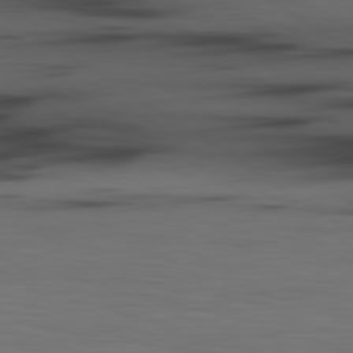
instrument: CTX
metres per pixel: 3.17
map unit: lApd
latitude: 79.9150
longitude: 161.1431
